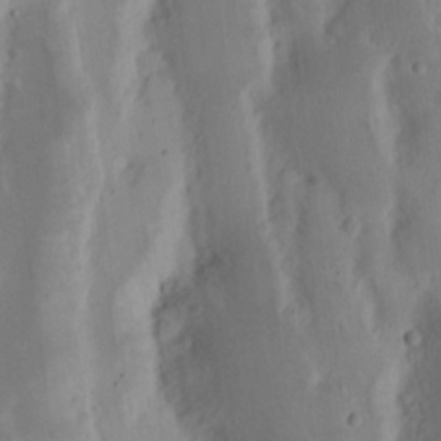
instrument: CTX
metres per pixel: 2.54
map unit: Nhu
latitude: 16.5546
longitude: -73.9717
